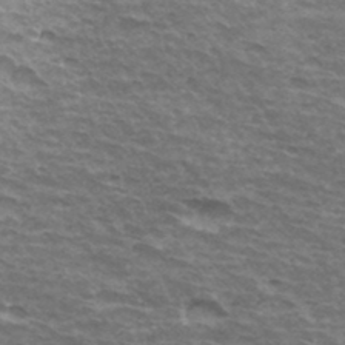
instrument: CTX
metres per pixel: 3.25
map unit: Hto
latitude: 34.1577
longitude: -42.6302
